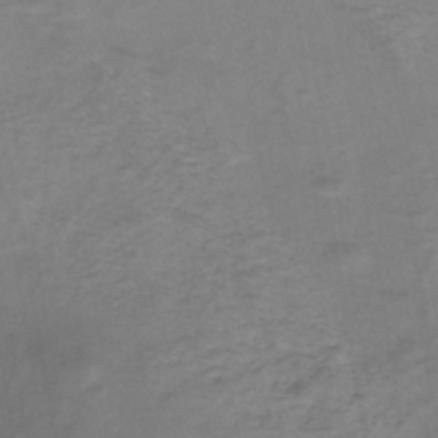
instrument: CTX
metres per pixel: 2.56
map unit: eHh
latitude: -45.6722
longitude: -29.8205
